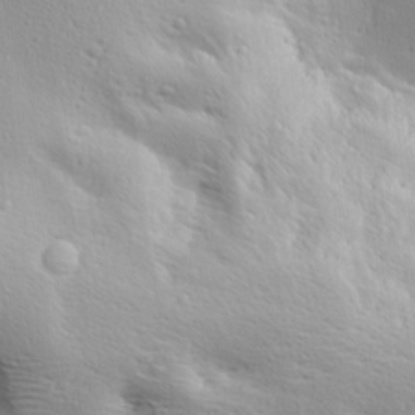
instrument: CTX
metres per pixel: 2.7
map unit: Ave
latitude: 18.9136
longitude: -137.9150
